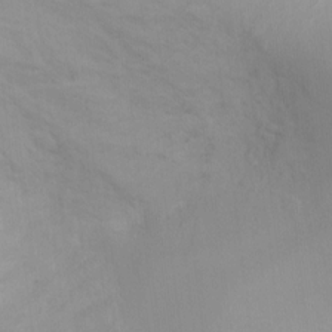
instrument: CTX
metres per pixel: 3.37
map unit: Ht
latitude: 3.2537
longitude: -27.9339
